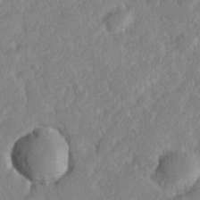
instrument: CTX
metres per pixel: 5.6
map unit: Hve
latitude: 24.4601
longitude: 144.2740
